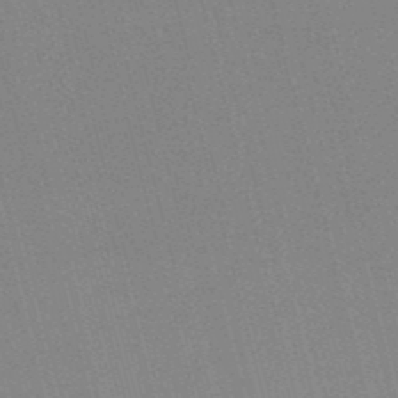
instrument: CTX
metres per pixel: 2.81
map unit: lHb
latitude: -48.3496
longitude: 64.7274
